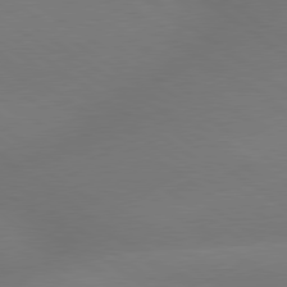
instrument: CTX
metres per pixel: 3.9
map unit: lApd
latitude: 79.4427
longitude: -151.3670
